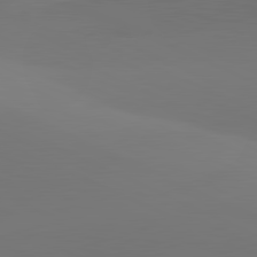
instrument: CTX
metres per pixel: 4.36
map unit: lApd
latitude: 81.7827
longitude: 129.3888
